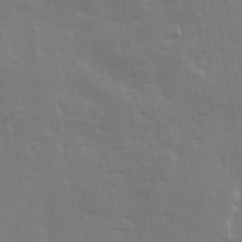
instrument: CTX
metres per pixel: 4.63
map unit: Ave
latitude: 13.3104
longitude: -103.6505
